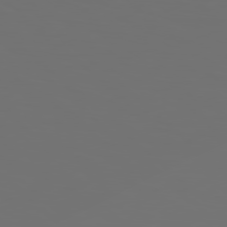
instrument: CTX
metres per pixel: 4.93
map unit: Hpe
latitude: 78.4223
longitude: -176.8569
